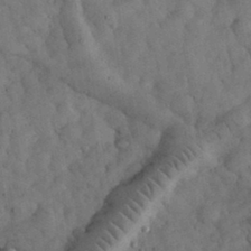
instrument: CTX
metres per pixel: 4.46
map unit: eHh
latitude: 32.6490
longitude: -69.3860
